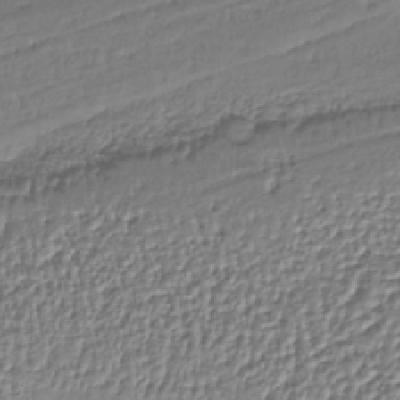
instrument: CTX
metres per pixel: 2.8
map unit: lHb
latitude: -37.1809
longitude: 58.6896
